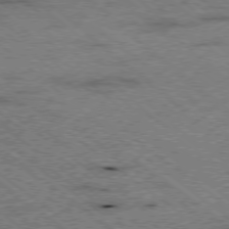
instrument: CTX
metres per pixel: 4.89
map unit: Ap
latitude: -78.6140
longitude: -50.5356
